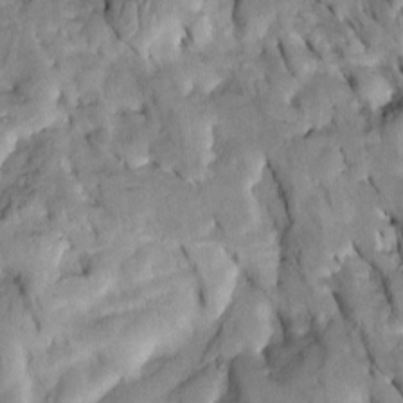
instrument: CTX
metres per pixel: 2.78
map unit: Htu
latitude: -2.1416
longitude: 149.1620
